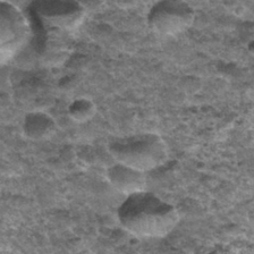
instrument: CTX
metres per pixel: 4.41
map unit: Nhu
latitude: 32.0255
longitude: -52.6490
